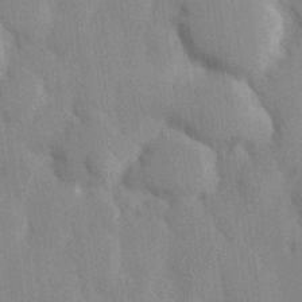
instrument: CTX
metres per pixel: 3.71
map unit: Hve
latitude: 26.5735
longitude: 150.6518
